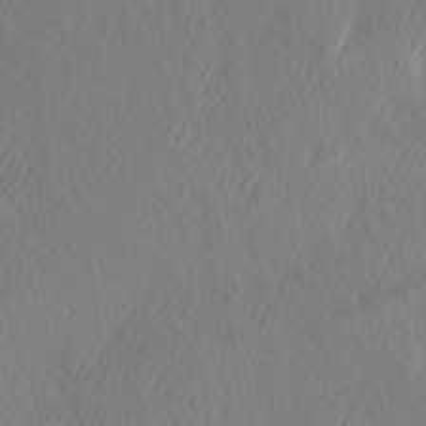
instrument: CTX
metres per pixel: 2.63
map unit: Hve
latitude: 13.1970
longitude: -91.5371
